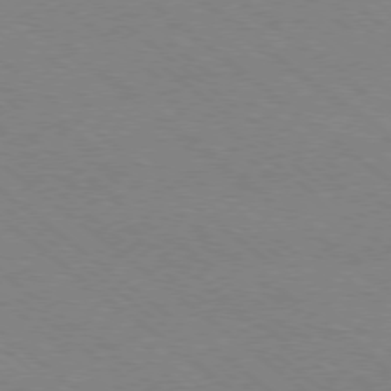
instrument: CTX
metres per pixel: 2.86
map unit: Ap
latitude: -78.7085
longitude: -83.7827
